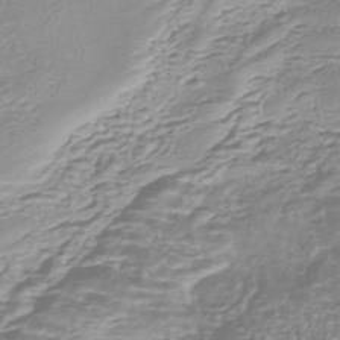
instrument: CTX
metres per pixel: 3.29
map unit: HNhu
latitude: -44.4440
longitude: 98.9164
